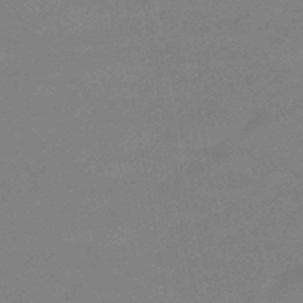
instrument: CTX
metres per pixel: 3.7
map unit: eHb
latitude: -45.8422
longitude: 86.2740
